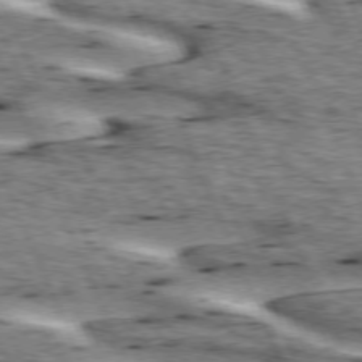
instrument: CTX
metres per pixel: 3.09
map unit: lApd
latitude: 73.2348
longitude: -54.3089
